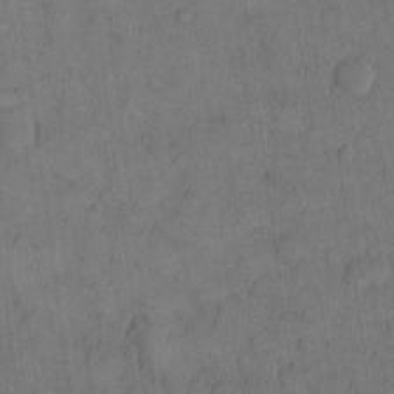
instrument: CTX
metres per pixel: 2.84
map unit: eHh
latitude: 14.3090
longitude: -67.8016
